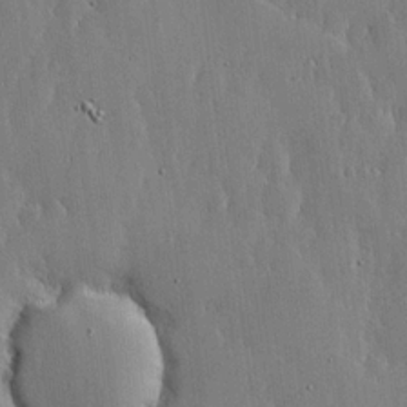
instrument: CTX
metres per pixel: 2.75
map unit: lHvf
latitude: 17.9150
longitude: -115.8205
